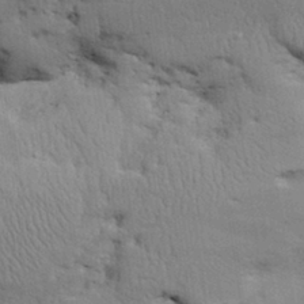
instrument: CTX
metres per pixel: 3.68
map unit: Aa
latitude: 31.6316
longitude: -144.7435
